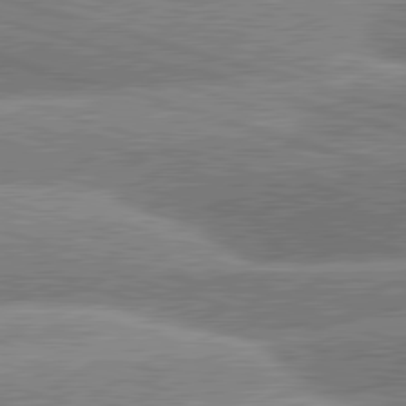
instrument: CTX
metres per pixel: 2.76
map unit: lApd
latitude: 81.1025
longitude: -162.1389
